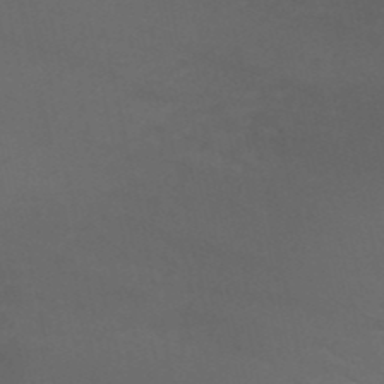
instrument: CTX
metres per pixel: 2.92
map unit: HNb
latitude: -50.8597
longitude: -43.2159
